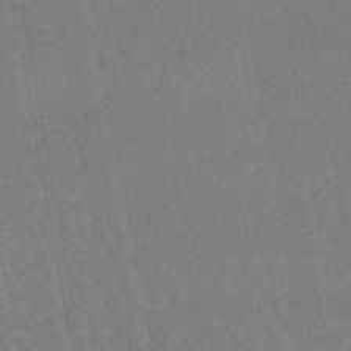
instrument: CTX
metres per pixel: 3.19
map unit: eHb
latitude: -46.7463
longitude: 78.5195
